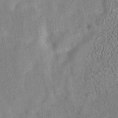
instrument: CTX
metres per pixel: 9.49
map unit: eAb
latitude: 35.2914
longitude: 108.3306
